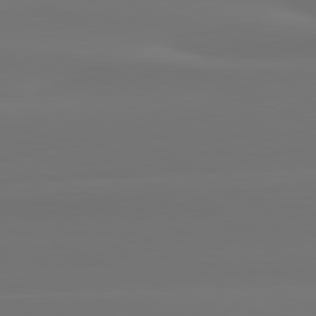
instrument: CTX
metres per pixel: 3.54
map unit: lApd
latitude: 81.6505
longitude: -134.1955
